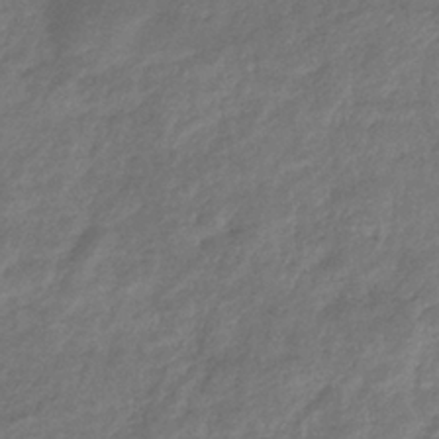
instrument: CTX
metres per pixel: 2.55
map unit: eHb
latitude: -35.5777
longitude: 81.8989
